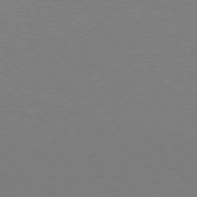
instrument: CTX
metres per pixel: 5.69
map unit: Hpe
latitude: 75.4615
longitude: -144.0822
